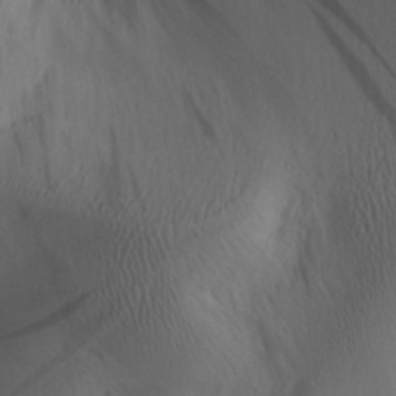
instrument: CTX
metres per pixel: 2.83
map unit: Aa
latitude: 30.4223
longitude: -143.8017
